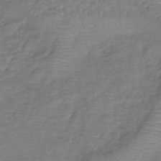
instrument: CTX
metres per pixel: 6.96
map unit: lHb
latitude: -42.1227
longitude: 76.1795
